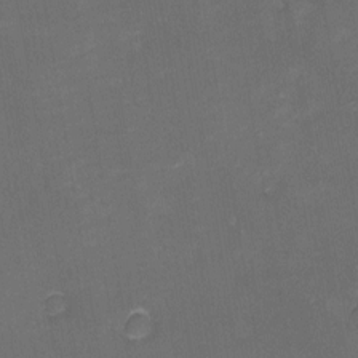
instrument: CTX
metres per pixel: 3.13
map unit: eHh
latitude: -1.4644
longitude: -79.2915
